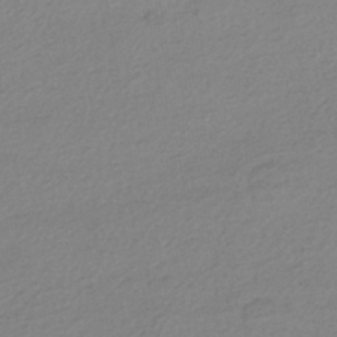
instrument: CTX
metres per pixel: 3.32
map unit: HNhu
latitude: -43.6343
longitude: 96.2551
